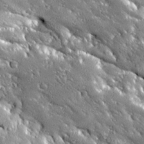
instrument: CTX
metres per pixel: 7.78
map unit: Ave
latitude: 19.9528
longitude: -136.4412
